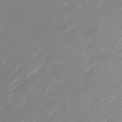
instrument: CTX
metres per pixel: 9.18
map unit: Htu
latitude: -7.2943
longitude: -71.0080
